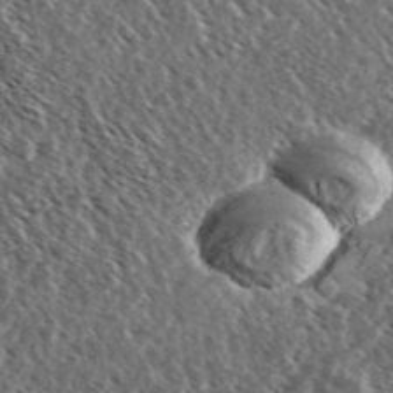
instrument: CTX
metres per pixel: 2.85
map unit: Ave
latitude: 37.2726
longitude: -108.8947
